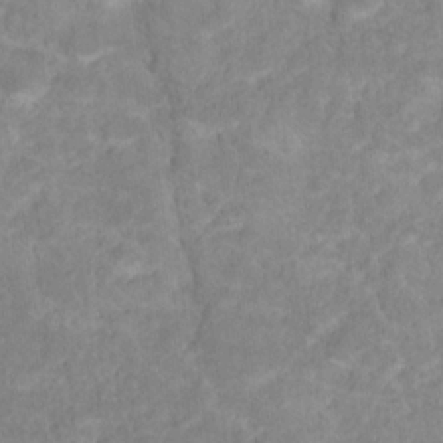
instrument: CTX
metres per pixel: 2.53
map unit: Hto
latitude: 18.1766
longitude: -37.8017
